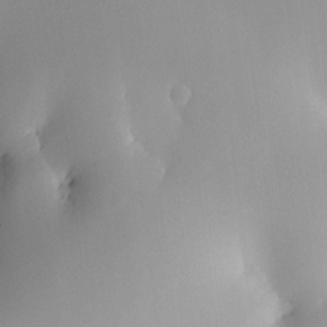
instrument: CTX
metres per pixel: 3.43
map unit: HNhu
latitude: 6.3278
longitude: 8.7652
